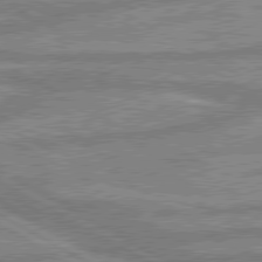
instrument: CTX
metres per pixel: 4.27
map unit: lApd
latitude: 80.0822
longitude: -171.8205
